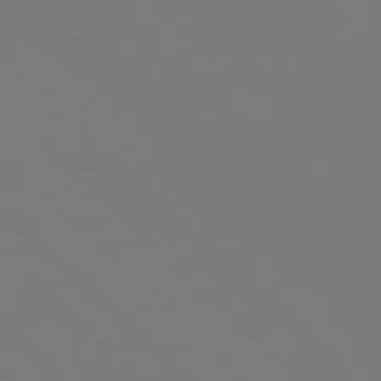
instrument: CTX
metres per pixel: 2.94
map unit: Hpe
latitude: 77.0080
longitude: -132.4223
